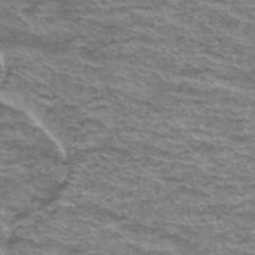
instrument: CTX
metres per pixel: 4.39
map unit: Hto
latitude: 37.7450
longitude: -43.1025
